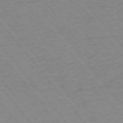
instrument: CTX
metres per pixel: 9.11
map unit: Ap
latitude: -75.6155
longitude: -87.0458
